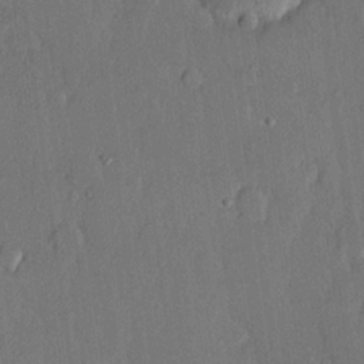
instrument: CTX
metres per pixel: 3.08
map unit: lHvf
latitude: 20.3656
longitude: 146.2739
